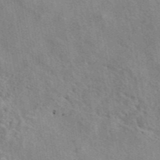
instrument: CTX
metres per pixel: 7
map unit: eAb
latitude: 42.1389
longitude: 110.6518
